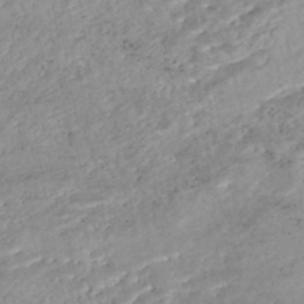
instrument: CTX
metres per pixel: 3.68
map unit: Nhe
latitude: -48.0094
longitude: -173.1214
